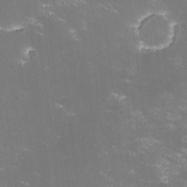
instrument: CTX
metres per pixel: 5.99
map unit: lHvf
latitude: -13.4643
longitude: -99.9528
